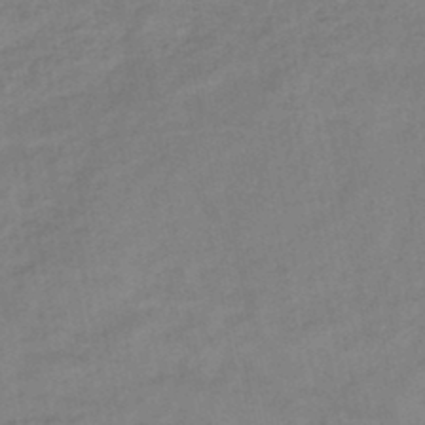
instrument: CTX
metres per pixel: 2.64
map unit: HNb
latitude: -46.4818
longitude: -38.2522
